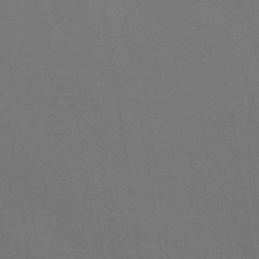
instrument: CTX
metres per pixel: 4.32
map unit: ANa
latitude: 43.8017
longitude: 28.3117
